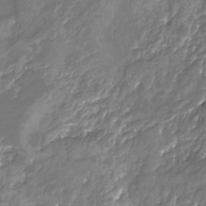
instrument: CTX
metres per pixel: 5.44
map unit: Nhu
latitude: -23.0109
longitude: -57.0647
